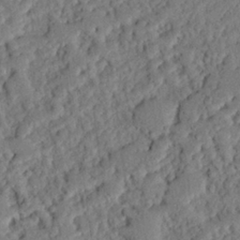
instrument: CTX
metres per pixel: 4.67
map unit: eHh
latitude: 25.5182
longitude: -81.2726
